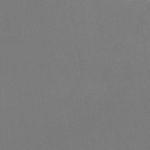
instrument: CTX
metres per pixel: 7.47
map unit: HNb
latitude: -50.5574
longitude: -53.0837
